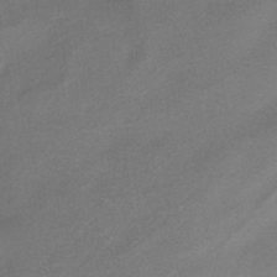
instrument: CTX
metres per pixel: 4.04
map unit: HNhu
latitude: -41.5021
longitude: 92.3117
